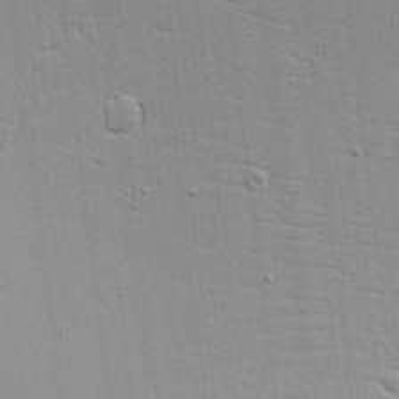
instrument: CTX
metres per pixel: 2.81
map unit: Aa
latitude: 17.3860
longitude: -125.2348
